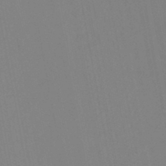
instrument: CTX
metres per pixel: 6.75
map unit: HNhu
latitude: -46.4818
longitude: 93.6155
